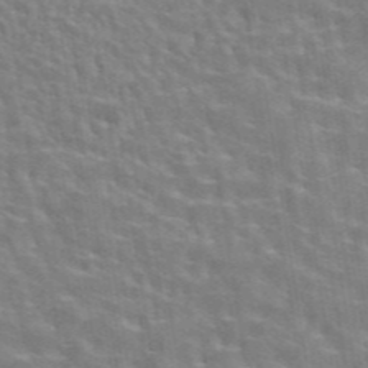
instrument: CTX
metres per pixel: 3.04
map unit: eAb
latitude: 43.7072
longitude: 112.1795
